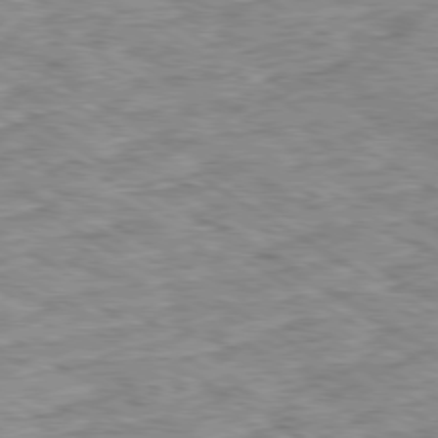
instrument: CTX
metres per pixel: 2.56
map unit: Ap
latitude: -80.0850
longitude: -49.2537
